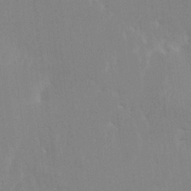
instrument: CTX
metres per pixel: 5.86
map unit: HNhu
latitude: 7.5749
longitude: -1.6505
